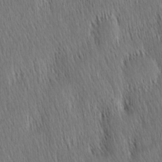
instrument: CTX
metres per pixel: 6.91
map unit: Nhu
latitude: -4.3306
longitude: -151.4426
